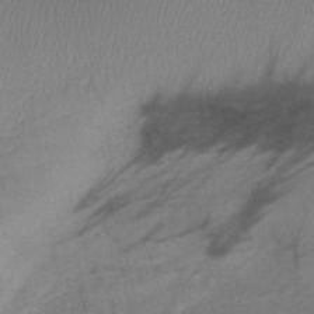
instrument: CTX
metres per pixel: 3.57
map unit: lHb
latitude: -40.9542
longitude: 77.8233
